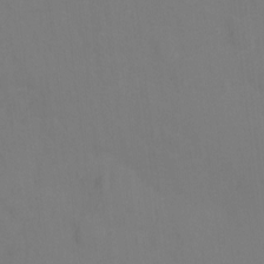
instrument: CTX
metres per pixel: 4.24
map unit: Hto
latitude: -0.4062
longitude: -33.8583
